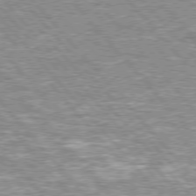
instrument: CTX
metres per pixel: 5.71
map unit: lApd
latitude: 76.2711
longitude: -80.6490
